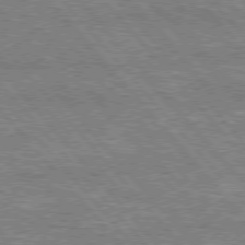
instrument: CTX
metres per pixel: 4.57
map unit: lApd
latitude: 76.1389
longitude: -74.4412
